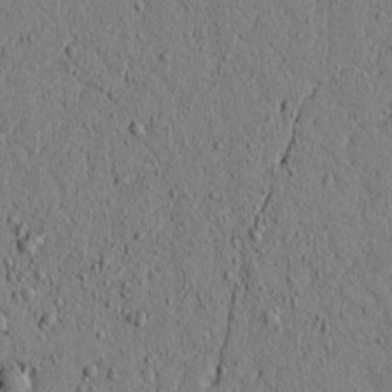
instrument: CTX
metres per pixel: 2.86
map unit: lAvf
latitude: 5.5560
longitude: 166.1417
